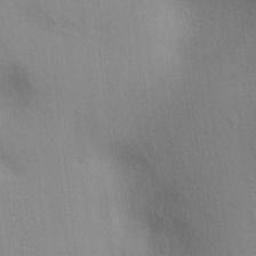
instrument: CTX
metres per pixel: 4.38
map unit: lAvf
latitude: 8.5546
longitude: 167.5021
